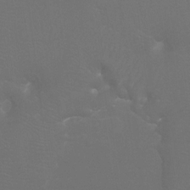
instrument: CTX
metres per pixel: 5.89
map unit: Htu
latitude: -7.5210
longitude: -32.8947
